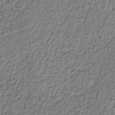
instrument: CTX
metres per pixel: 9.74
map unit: HNb
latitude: -39.3132
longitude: 51.0864
